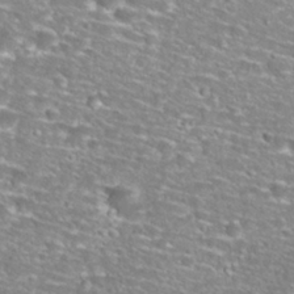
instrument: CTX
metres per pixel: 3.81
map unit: Nhu
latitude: 29.2159
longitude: -48.4601
